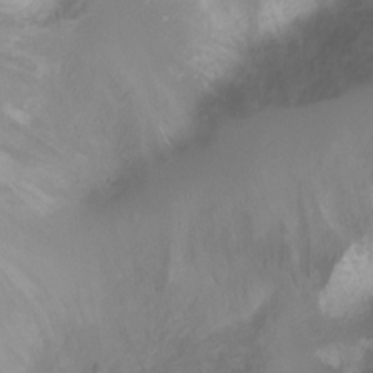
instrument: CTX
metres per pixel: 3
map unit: Ht
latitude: -8.0850
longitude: -27.3104
